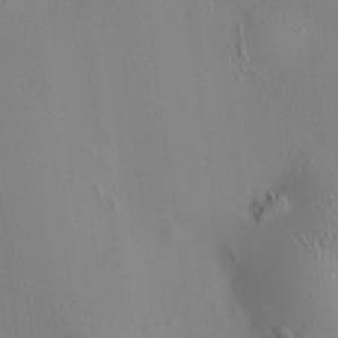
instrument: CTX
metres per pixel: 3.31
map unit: HNhu
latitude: 8.4790
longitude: 14.3684
